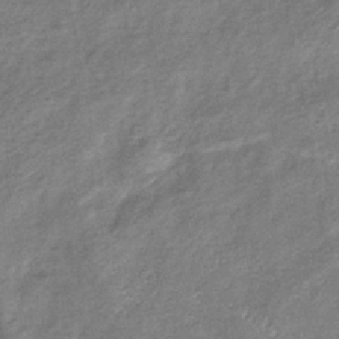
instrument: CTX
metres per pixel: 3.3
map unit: eHb
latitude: -39.0487
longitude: 76.4062
